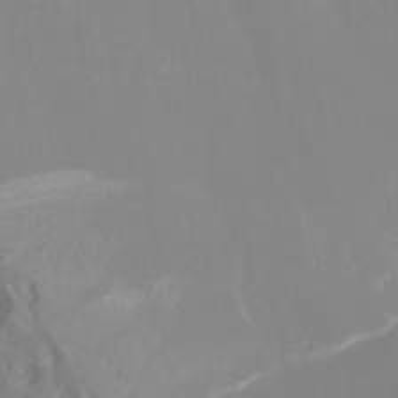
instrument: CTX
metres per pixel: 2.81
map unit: Ht
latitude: -13.8234
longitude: -50.2900
